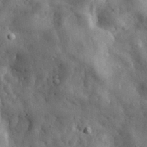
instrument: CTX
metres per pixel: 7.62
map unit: eHh
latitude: 33.7450
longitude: -78.2334
